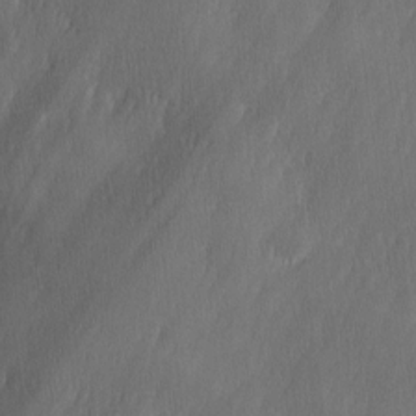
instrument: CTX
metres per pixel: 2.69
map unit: Ave
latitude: 10.1200
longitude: -105.6127
